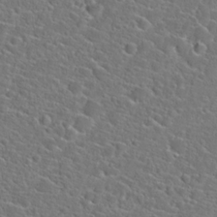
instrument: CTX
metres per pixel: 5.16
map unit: Hto
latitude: 23.2537
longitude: -45.2159
